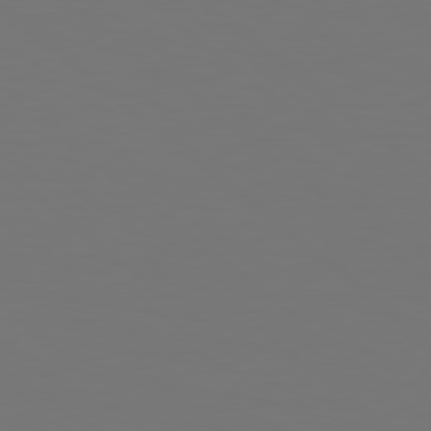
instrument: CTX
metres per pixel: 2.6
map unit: Hpe
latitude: 78.7435
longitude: -163.3104
